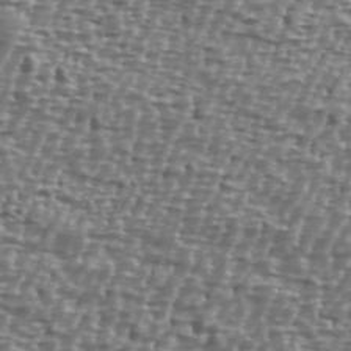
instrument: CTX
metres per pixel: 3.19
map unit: Ave
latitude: 40.3467
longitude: -112.1389
